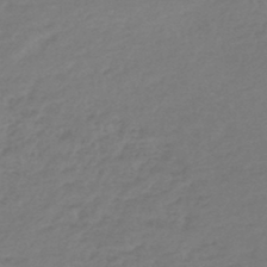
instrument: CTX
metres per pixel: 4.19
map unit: lHb
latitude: -45.4454
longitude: 68.7652
